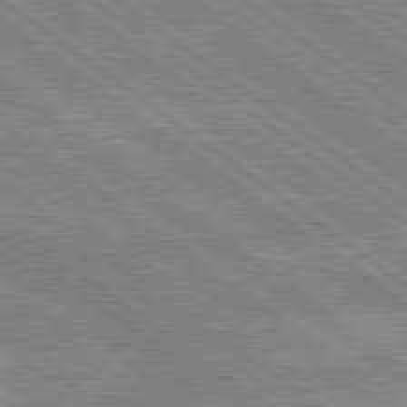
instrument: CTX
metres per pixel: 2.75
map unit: lApd
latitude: 79.3293
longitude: -160.4601
